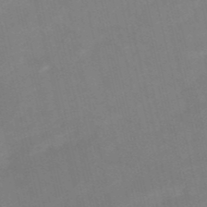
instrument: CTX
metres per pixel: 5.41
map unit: HNb
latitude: -53.7666
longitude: -47.7828
